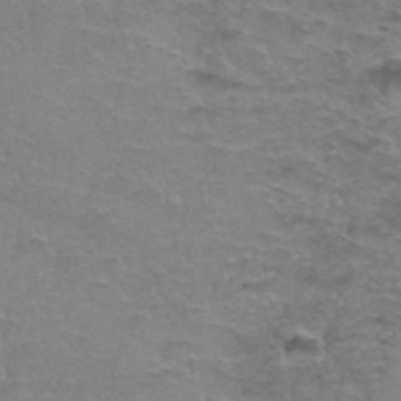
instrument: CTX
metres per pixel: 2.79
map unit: Hto
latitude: 37.4049
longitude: -42.1011
